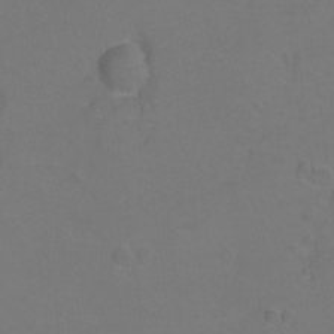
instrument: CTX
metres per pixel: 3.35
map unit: Hto
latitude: 3.8205
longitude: -32.6490
